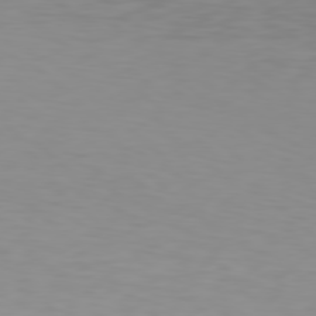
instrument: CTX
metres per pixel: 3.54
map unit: Hpe
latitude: 78.3845
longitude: -144.9702
